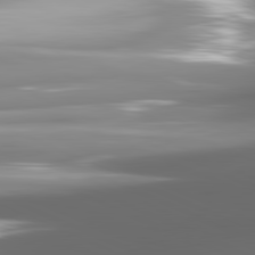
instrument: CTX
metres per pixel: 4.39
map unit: lApd
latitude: 81.6316
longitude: -146.8758
